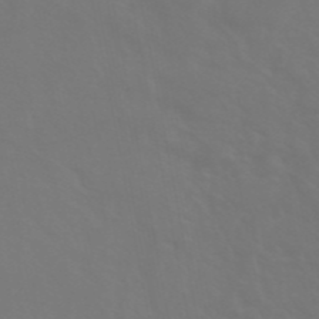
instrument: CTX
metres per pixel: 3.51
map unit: ANa
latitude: 42.7624
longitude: 23.0865
